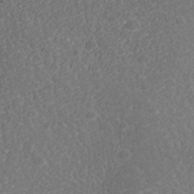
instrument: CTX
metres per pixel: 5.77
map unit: Nhu
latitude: -39.3888
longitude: -83.6127
